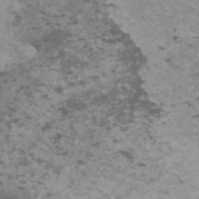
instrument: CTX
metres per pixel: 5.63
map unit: HNhu
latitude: 1.4426
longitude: 2.9541
